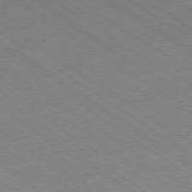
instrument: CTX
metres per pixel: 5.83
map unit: Hpe
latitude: -78.3306
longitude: -21.8017
